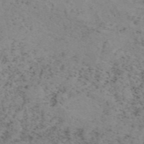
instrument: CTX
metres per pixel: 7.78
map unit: eAb
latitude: 49.8772
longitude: 108.1606
